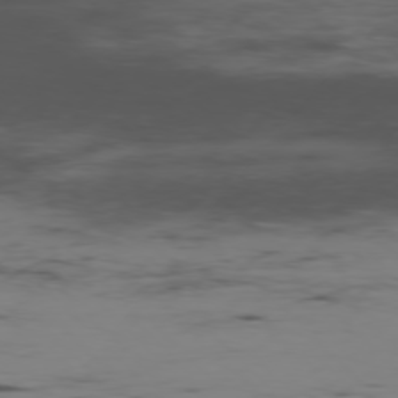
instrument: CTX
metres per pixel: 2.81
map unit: Ap
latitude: -77.1053
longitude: -82.4978
